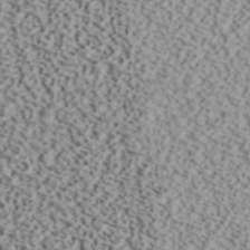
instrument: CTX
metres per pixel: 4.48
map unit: ANa
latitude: 40.4034
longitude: 30.3873
